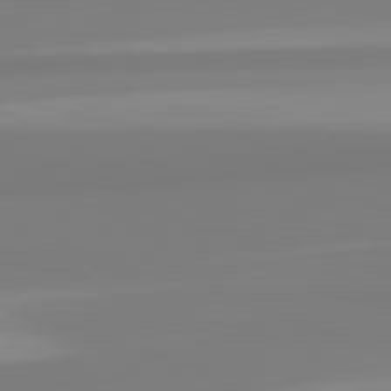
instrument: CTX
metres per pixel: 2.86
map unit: lApd
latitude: 82.4790
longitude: 173.0486
